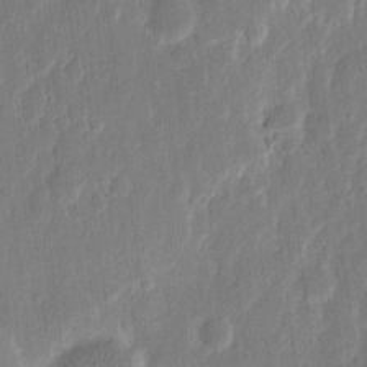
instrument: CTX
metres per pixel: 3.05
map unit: eHh
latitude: 11.5749
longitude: -70.9514
